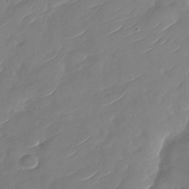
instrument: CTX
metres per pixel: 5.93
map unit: Nhu
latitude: -29.8422
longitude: -72.7436
